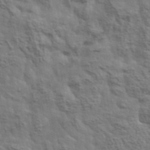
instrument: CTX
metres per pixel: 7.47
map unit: lHvf
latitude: 38.3278
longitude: -89.1970
